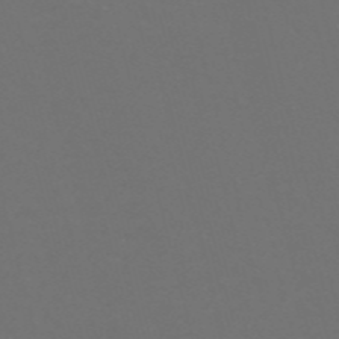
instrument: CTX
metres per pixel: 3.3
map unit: Nve
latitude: -57.2943
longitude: 52.5573
